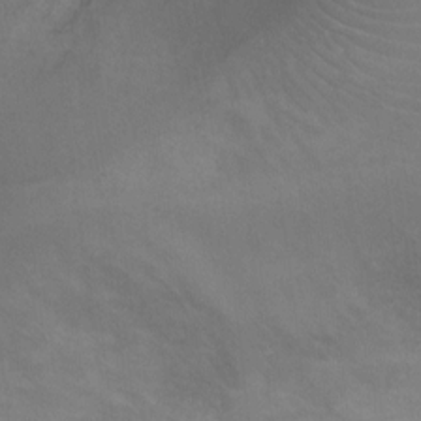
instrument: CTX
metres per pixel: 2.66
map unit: Ht
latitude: 2.2522
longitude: -25.9150
